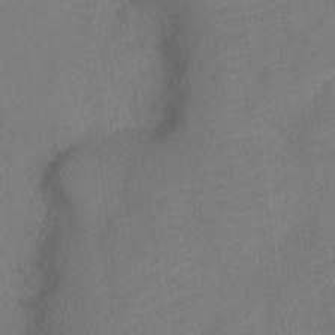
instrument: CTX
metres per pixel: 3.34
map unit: Nve
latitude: -18.5007
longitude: 108.7463
